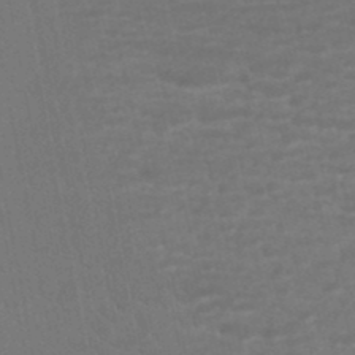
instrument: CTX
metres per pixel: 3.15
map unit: ANa
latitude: -45.2754
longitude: 104.5384
